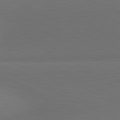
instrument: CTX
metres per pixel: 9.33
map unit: lApd
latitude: 81.1970
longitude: 137.3509
